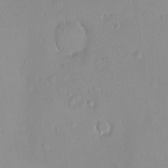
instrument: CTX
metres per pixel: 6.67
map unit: eHh
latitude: -9.5210
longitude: -68.8002
